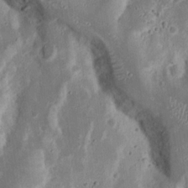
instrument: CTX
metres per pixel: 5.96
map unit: Nhu
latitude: 18.1389
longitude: -73.6505
